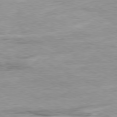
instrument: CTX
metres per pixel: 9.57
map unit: Ap
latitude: -80.4629
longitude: -75.2348
